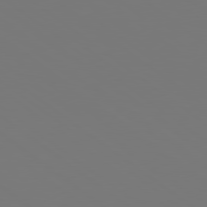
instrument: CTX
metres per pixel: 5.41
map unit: Hpe
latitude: 78.7813
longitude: -175.4993
